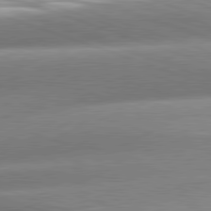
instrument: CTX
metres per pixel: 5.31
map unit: lApd
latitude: 81.3859
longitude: -159.0648
